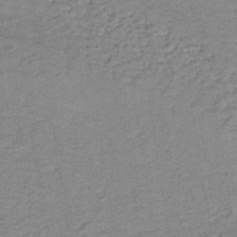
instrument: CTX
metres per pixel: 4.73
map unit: lHb
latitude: -39.0676
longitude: 62.8030
